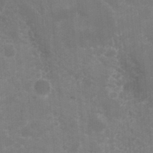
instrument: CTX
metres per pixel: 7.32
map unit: Hto
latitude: 36.1578
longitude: -46.6113
